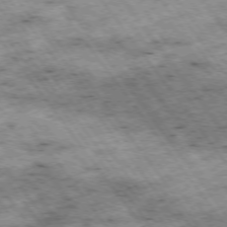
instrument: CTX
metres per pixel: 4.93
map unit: Hpe
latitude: -75.1809
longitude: 4.0094
